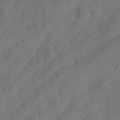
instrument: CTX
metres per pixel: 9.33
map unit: Aa
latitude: 23.8394
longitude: -143.4427
